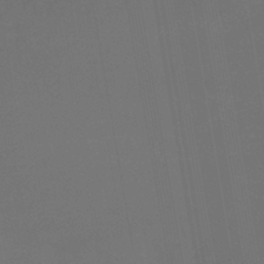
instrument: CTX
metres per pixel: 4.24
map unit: lHb
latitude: -43.8611
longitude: 60.6330
